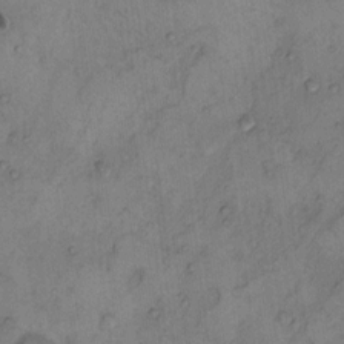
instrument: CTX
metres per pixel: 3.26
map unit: Hto
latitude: 8.3845
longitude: -59.7261
